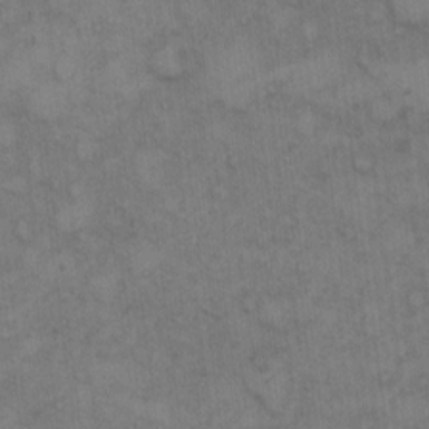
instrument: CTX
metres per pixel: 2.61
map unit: Hto
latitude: 8.8002
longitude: -58.2334
